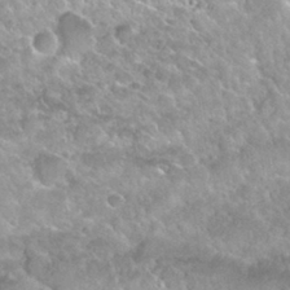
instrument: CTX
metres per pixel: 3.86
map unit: Nhu
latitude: 29.9339
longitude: -54.2711
